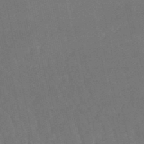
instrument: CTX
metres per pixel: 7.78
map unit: eHb
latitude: -50.4629
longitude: 73.0486
